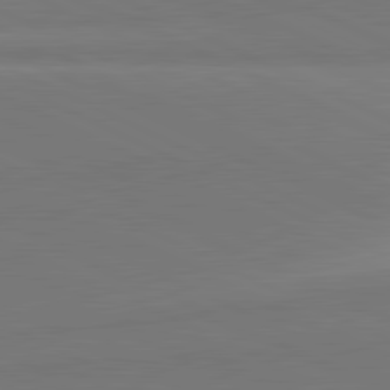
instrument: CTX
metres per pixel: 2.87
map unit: lApd
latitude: 81.8394
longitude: 151.7100
